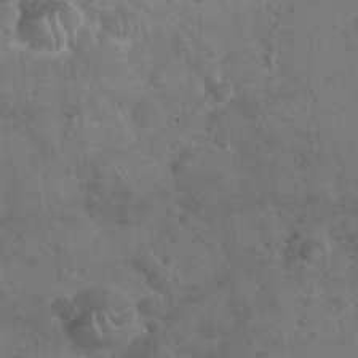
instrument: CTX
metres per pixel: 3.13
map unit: eHh
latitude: 24.6679
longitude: -63.1403
